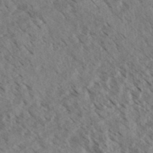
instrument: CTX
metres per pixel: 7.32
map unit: eHh
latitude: 34.9702
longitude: -139.9717
